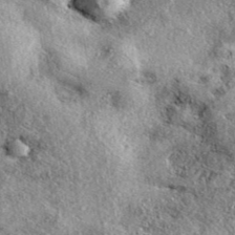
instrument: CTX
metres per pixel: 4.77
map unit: eAb
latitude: 39.7450
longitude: 111.8989
